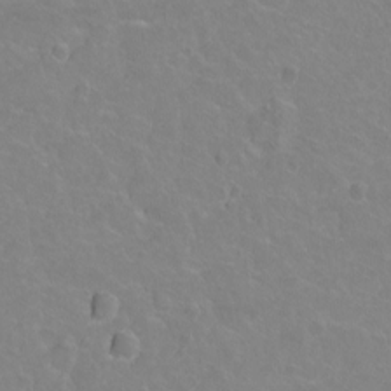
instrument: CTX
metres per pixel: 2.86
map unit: Hto
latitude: 2.5734
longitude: -33.2537
